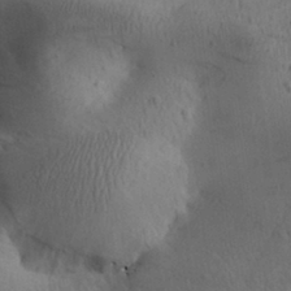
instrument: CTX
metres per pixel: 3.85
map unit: Aa
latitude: 29.6694
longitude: -144.9891
